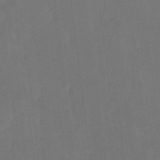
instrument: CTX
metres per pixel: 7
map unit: Htu
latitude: -14.3873
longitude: -46.2712
